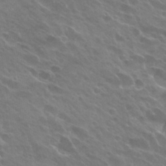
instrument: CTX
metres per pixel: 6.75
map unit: Hto
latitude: 27.5749
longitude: -41.7449
